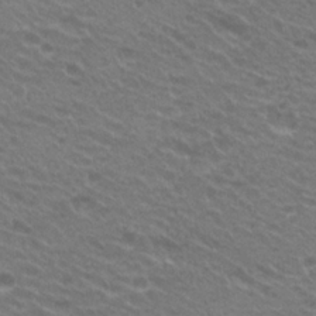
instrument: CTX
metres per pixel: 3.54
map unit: Hto
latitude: 24.6868
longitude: -30.4412
